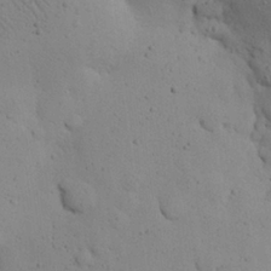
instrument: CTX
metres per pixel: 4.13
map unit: eHh
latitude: 24.8380
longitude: -72.1578
